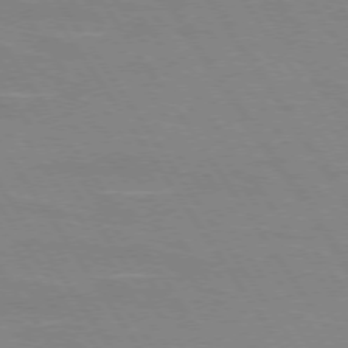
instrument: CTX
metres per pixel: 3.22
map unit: lApd
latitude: 73.7072
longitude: -56.7435
